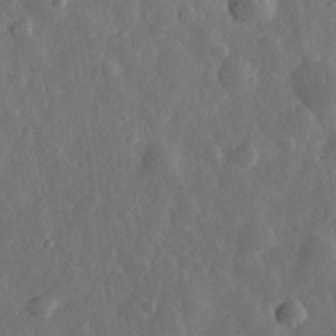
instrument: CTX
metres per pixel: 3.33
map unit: eHh
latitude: 31.7072
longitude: -78.4034
